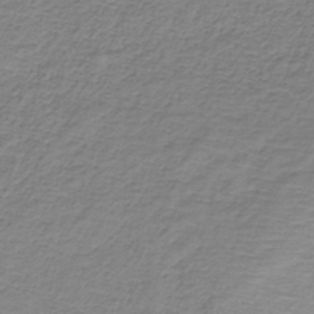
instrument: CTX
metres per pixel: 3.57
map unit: HNb
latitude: -34.1606
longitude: 56.2928
